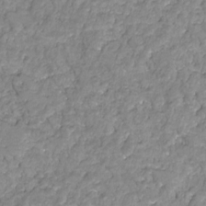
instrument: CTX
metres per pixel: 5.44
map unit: HNhu
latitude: -21.8611
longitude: 85.2564
